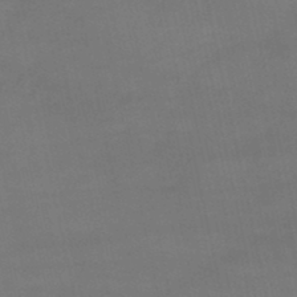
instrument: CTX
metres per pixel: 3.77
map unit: lHb
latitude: -47.1809
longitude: 70.2362
